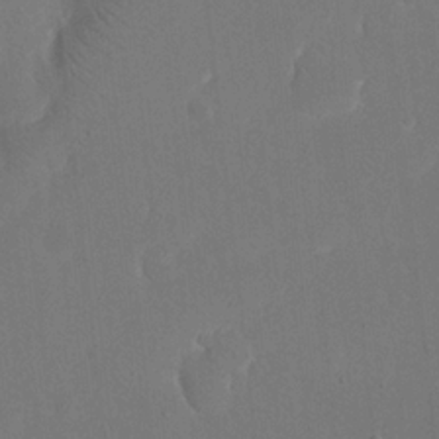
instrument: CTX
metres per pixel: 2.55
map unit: eHh
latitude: 19.4048
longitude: -67.9528
